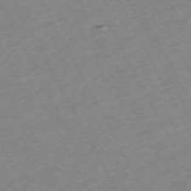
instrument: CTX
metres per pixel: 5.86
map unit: Hpe
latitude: -71.6155
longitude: 8.5007
